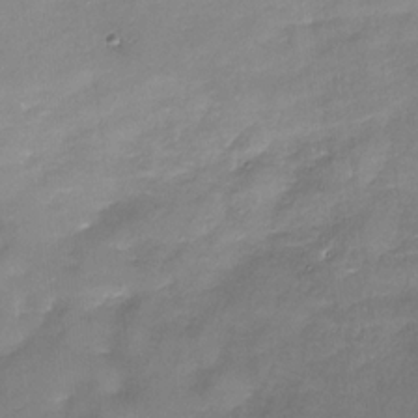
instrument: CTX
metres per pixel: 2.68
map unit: Nhu
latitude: -29.8989
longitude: -73.5372
